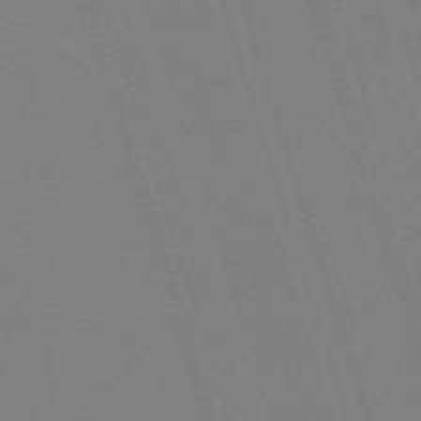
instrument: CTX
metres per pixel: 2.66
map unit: eHh
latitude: -63.1809
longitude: 50.7841
